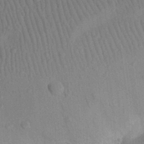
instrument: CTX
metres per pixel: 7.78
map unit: eHh
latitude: 24.6868
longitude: -70.4412
